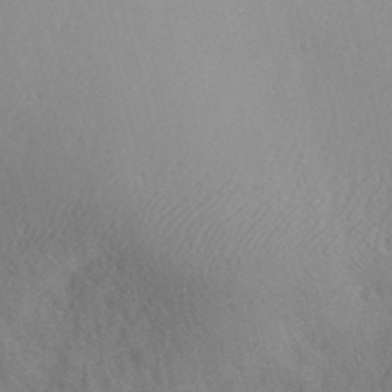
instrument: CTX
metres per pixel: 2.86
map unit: Aa
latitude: 29.0836
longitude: -138.8758
